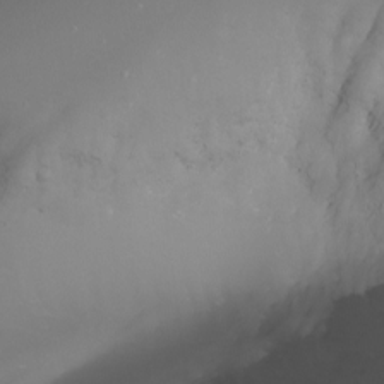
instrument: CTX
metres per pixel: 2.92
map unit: Nhu
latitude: -9.1809
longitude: -79.2915
